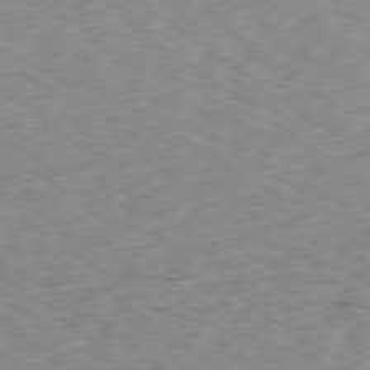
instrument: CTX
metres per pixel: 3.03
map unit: Ap
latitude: -79.1620
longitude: -73.0648
